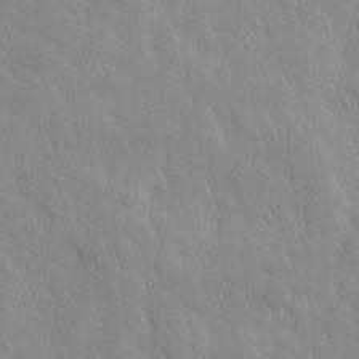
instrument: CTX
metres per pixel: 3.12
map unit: Ave
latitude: 9.8206
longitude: -104.6680
